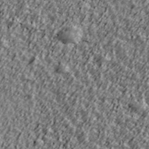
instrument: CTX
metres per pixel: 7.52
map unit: Ave
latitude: 42.2145
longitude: -113.3482
